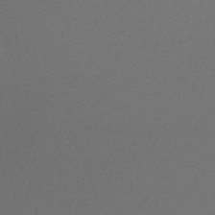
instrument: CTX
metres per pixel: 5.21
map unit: lHb
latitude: -43.4832
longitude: 59.2186
